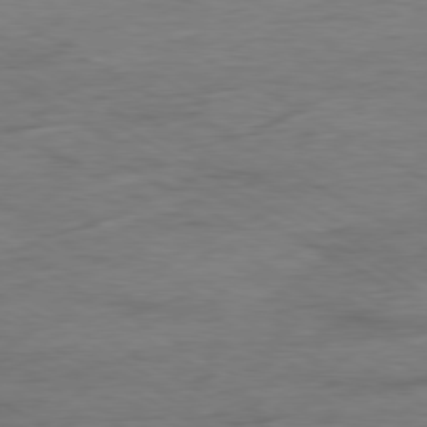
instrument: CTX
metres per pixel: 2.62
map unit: Ap
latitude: -79.6155
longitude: -83.9150
